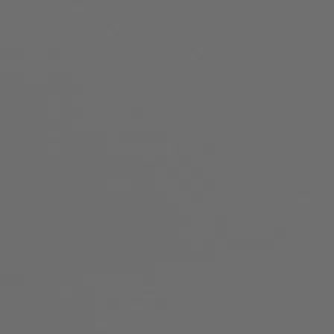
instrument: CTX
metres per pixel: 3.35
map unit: Ap
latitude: -76.1417
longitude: -74.8569
